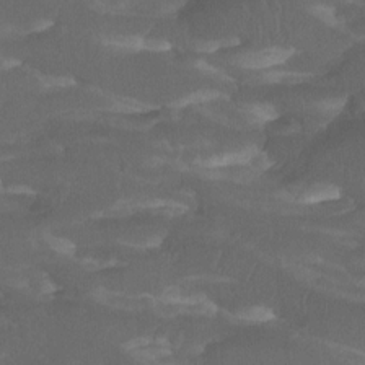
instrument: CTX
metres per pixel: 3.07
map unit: Htu
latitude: -11.4076
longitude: -73.5749
